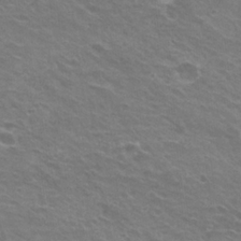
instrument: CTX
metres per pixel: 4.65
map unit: Hto
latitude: 22.3467
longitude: -31.2348
